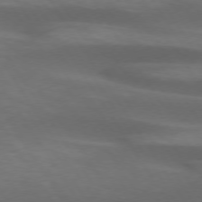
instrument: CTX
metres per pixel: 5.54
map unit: lApd
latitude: 74.0633
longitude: -52.1767
